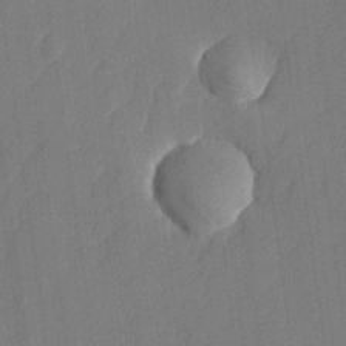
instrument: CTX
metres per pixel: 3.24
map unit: lHvf
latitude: 24.7246
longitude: 141.8989
